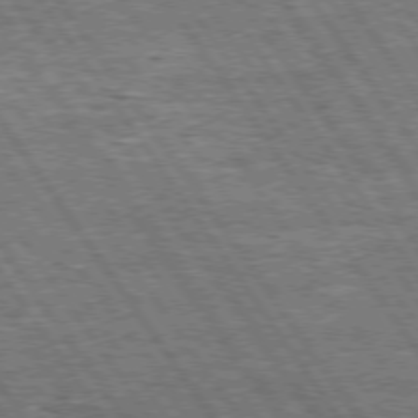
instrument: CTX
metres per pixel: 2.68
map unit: Hpe
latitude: 74.4790
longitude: -150.9891
